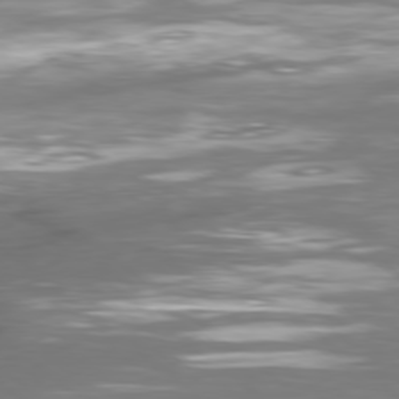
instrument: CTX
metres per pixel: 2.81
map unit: Ap
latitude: -79.5021
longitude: -60.8380
